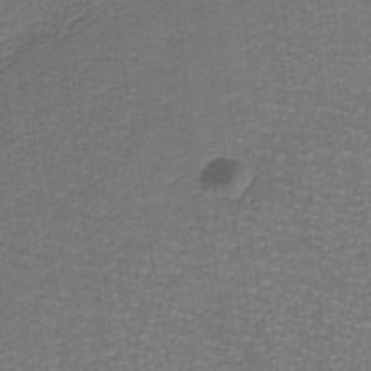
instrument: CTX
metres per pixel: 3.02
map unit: lHb
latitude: -38.2929
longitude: 58.0283
